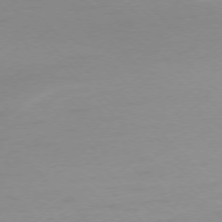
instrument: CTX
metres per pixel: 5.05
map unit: Ap
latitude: -77.2943
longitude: -68.8191
